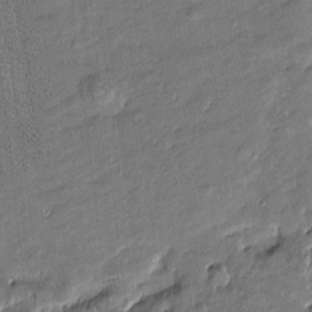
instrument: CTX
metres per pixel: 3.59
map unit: Htu
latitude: -8.2172
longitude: 176.6896
